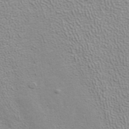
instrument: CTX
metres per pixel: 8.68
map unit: ANa
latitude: 39.9906
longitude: 19.9745
